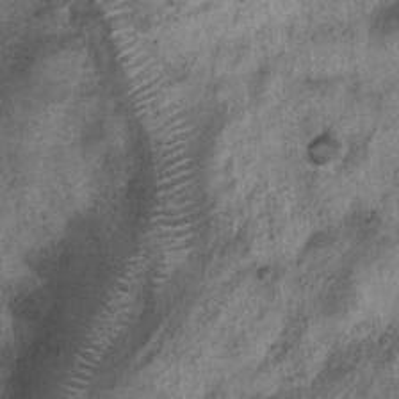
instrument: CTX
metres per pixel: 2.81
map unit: Nhu
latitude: 6.4601
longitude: -20.3278
